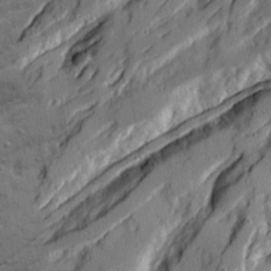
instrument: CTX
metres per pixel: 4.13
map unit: Ave
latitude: 21.4427
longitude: -130.0255
